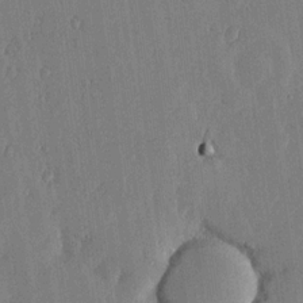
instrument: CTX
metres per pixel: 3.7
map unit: lHvf
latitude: 19.1025
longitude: -116.0255
